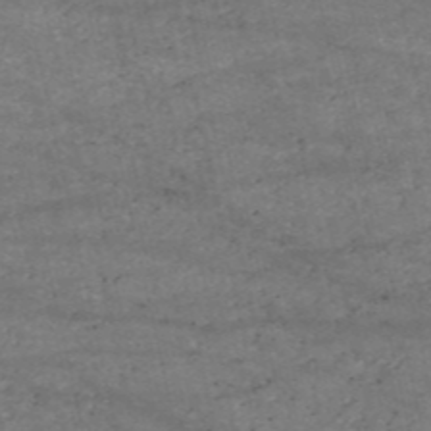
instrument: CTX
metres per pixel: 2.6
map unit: HNb
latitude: -53.5399
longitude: -38.6490
